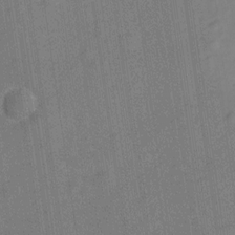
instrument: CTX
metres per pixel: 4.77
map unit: Hve
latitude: -28.1984
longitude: 93.1053
